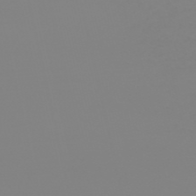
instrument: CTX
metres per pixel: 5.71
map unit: HNb
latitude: -54.1228
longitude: -50.6301
